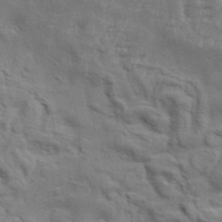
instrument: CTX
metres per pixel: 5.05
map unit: Aa
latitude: 34.5168
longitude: -136.1956
